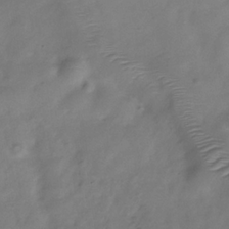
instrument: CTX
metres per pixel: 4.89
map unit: Hve
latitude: -33.0676
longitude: 90.7652
